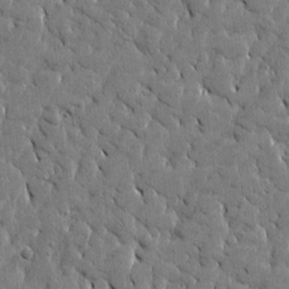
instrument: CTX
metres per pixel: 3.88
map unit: Htu
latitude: -4.1039
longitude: 176.8030
